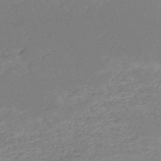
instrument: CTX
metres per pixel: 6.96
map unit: HNb
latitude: -53.9556
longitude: -36.8947
